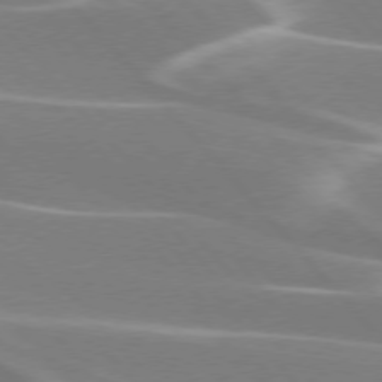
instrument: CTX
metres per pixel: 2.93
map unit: lApd
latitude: 75.7639
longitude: -63.9150
